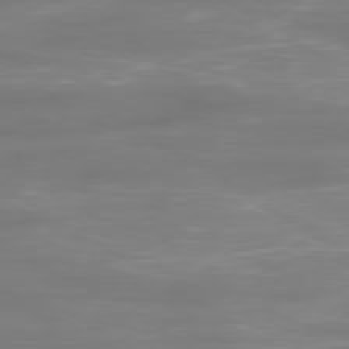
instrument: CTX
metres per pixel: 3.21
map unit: Ap
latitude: -80.0472
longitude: -60.7435
